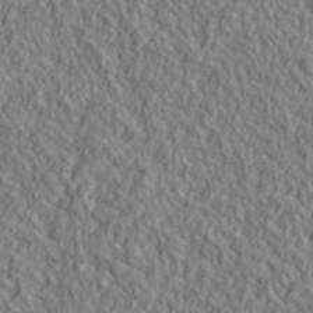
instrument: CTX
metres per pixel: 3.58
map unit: lHvf
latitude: 39.3859
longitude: -89.8773
